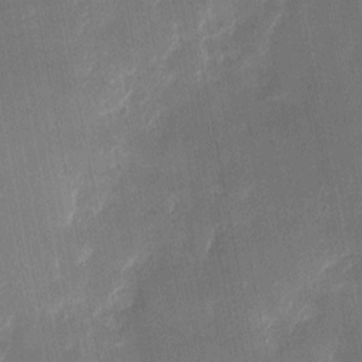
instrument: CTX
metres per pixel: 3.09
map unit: eHh
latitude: 4.9892
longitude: -69.6316
